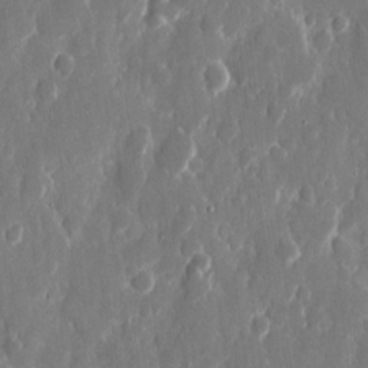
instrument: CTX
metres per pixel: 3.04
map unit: eHh
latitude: 13.0459
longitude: -72.4223
